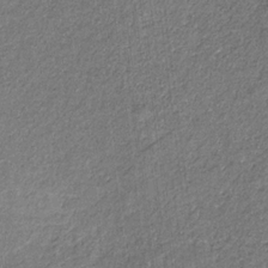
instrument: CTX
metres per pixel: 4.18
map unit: eHb
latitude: -30.6518
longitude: 66.2361
